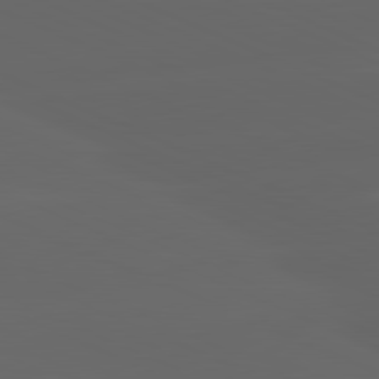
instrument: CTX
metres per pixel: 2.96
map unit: lApd
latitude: 81.5371
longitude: -146.9325
